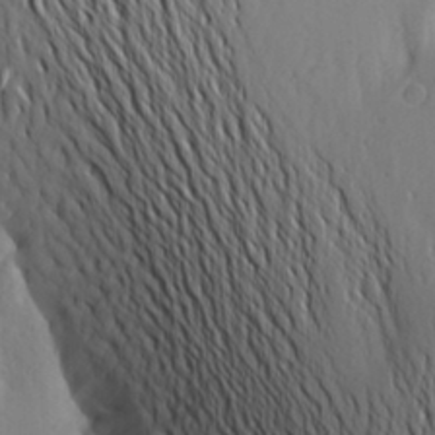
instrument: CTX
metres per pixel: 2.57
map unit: Aa
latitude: 25.4426
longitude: -149.1781
